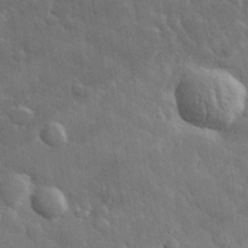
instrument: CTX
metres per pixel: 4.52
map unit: lHvf
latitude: 33.7639
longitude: -86.6301
